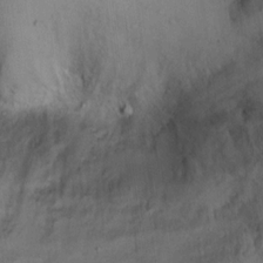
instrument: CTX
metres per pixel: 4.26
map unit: Ht
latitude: 15.0459
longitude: -37.4049
